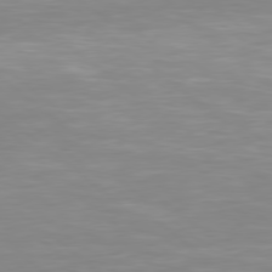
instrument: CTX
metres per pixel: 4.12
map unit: Hpe
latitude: 78.3279
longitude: -172.8946
